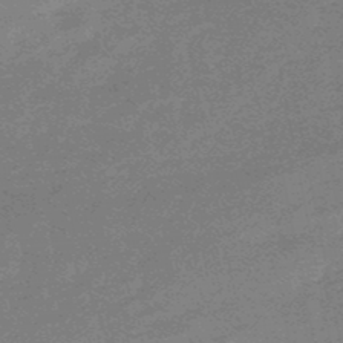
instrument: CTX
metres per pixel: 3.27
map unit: lHb
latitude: -48.9731
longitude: 82.0472
